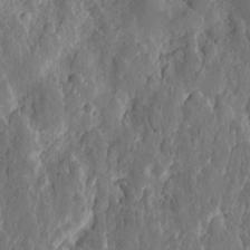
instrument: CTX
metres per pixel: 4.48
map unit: eHh
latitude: 11.5560
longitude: -71.9717
